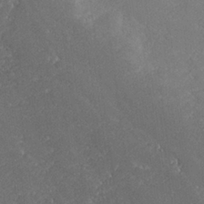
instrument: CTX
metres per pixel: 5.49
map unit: lHvf
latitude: 27.0459
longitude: 140.8219
